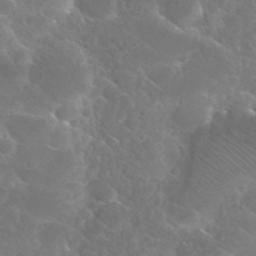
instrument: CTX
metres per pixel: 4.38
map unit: Hto
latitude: 27.2915
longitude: -38.4223
